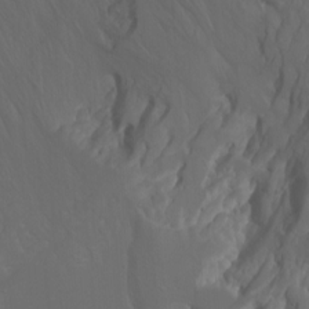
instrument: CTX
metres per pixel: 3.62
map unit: Htu
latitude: -7.4265
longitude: -64.9514
